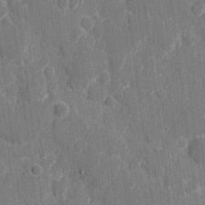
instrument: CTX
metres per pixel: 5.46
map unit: eHh
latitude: 7.8394
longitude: -68.0255
